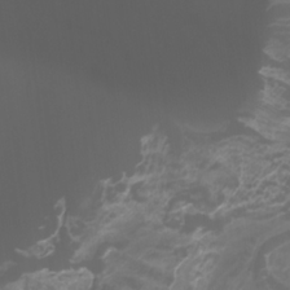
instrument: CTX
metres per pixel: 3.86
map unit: Htu
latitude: -11.2943
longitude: -74.7624
